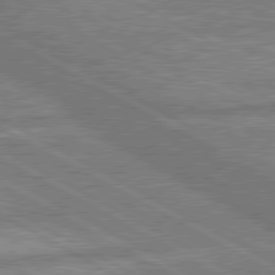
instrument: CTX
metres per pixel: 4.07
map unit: lApd
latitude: 80.2522
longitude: -171.9150
